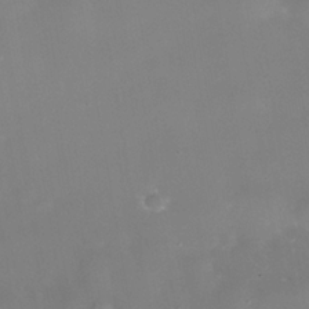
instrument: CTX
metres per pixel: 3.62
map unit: Nhe
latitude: -38.5196
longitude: -118.4601
